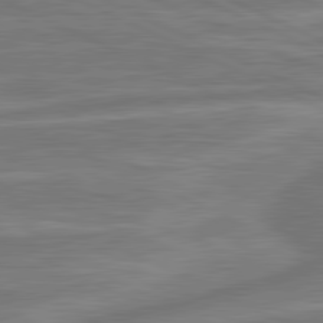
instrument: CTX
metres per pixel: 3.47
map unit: lApd
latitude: 81.1781
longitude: -175.3104
